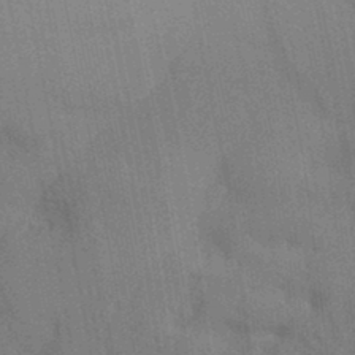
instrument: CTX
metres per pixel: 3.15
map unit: Aa
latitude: 31.1592
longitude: -139.4993
